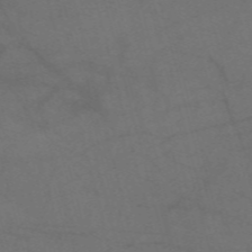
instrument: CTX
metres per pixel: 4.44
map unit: Nve
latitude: -58.9541
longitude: 51.2943
